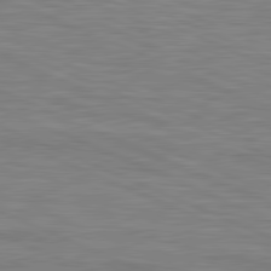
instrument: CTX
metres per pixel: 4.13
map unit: lApd
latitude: 81.4804
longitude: -171.2348
